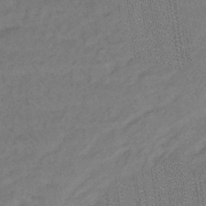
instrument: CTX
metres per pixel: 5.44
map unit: lHb
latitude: -34.7652
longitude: 69.7477
